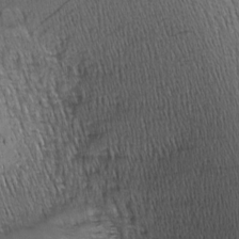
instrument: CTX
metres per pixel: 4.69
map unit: Nhu
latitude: -4.0283
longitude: -150.8758
